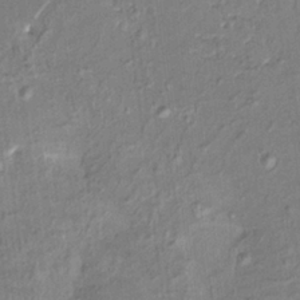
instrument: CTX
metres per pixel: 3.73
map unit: HNhu
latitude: 4.4223
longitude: 8.5385
